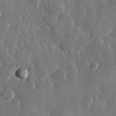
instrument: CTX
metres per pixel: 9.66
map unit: Hve
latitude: 28.3845
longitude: 149.3510
